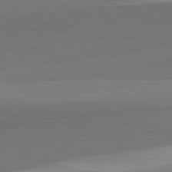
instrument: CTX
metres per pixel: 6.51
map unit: lApd
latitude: 82.2900
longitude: 136.9730
